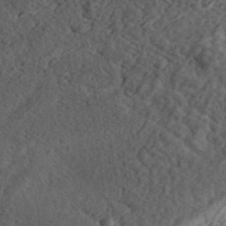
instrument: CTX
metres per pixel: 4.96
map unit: eHh
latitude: 36.5735
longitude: -79.8017
